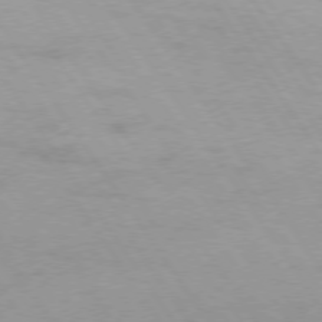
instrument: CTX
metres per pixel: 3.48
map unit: Hpe
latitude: 74.0633
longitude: -142.5168
